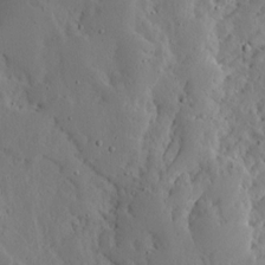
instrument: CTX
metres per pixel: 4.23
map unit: Ave
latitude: 13.3860
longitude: -136.3656
